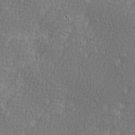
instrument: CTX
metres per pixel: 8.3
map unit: Ave
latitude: 9.5371
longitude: -106.2145
